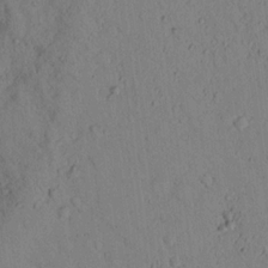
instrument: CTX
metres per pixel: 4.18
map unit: lHvf
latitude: 14.1578
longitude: 177.7100
